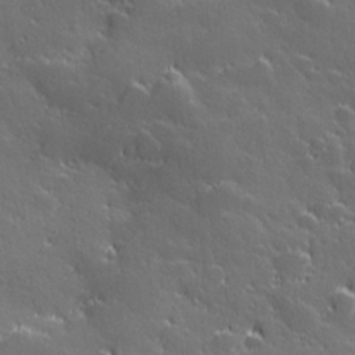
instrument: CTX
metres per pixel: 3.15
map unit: Hve
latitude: 27.6505
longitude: 144.6330
